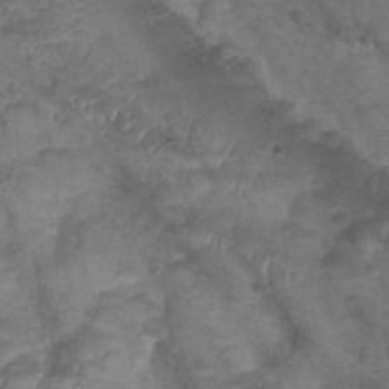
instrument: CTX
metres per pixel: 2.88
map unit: Nhu
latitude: 25.2348
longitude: -53.4238
